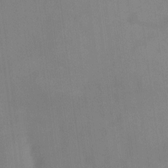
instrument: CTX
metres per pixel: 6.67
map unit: Ht
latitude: -16.7086
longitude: -49.0647
